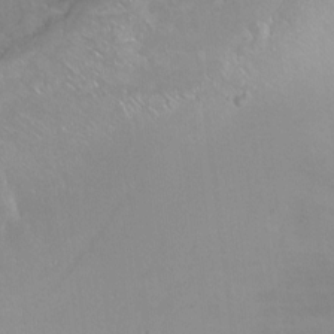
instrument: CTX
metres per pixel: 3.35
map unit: Ht
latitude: -14.8030
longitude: -44.1766
